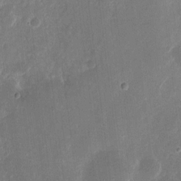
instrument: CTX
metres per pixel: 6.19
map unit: eHh
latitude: 10.7435
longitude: -72.2334
